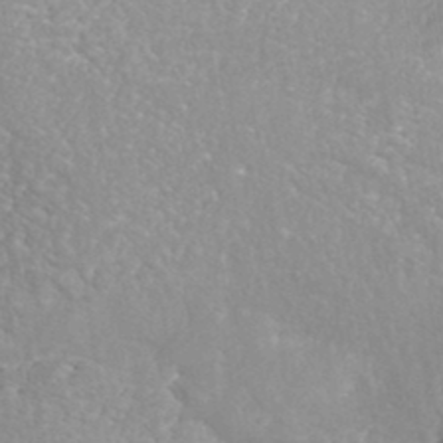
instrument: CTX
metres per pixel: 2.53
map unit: Nhe
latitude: -41.9556
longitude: -110.7813
